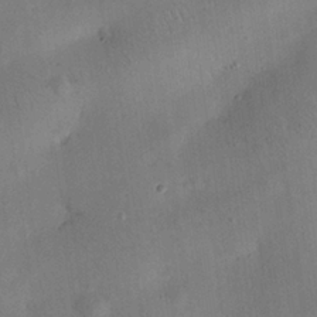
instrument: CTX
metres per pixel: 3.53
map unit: eHh
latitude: 25.4426
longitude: -68.8002
